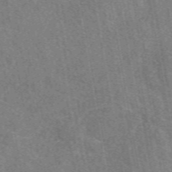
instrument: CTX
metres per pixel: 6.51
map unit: eAb
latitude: 49.9717
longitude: 115.8800
